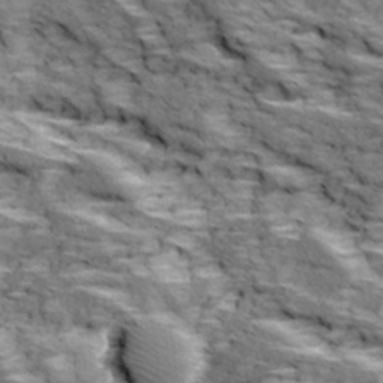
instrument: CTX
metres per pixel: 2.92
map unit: Ave
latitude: 18.7057
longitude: -135.7071
